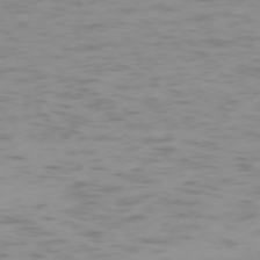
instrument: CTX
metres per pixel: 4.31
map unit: Ap
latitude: -74.1606
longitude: -80.5168
